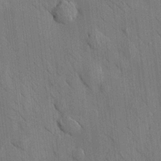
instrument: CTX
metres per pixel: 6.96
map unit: HNhu
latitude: 12.3467
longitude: 10.1417
